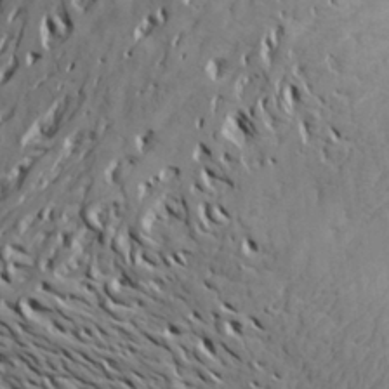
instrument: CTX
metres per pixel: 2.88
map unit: Aa
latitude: 26.4412
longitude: -142.3845
